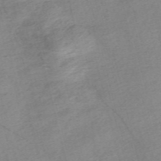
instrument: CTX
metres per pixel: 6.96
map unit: Nve
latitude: -56.6896
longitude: 53.7477
